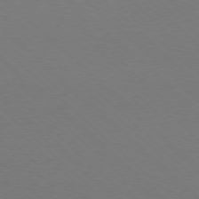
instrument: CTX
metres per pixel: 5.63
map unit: Ap
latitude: -78.3495
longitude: -91.4615
